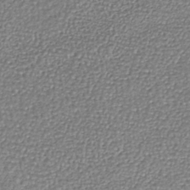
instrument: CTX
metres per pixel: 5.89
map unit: lHb
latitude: -39.6155
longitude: 61.3699
